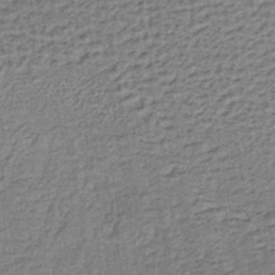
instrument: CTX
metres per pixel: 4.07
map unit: lHb
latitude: -40.0850
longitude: 62.6707
